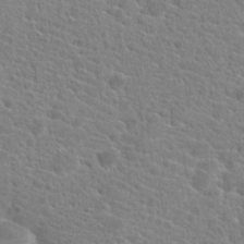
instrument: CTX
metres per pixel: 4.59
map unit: Hto
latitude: 21.2726
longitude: -39.5371
